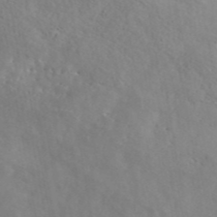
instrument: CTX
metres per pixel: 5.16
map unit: ANa
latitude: 42.0822
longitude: 52.8974
